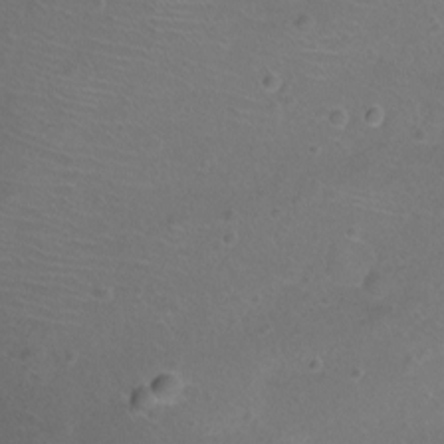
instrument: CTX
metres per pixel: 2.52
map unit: Ht
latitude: -7.2943
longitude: -19.8772
